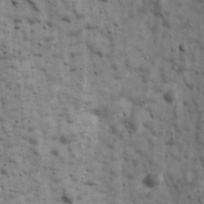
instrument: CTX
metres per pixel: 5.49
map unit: Ave
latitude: 16.9136
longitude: -133.8017
